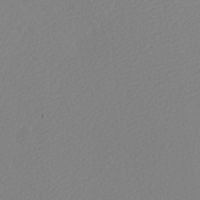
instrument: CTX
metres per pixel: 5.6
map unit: eHh
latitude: -7.7855
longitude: -70.8758
